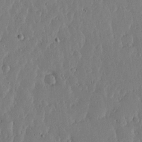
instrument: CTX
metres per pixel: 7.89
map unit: lHvf
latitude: 17.1025
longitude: -115.2725
